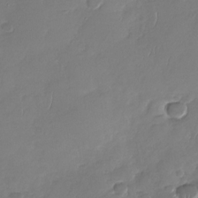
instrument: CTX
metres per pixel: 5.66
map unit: Nhu
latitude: -29.3699
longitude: -61.0836
